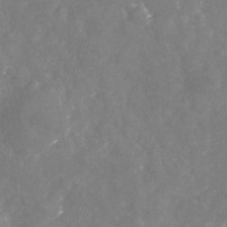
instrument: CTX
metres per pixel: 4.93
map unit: Nhu
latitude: -24.1984
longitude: -57.3859
